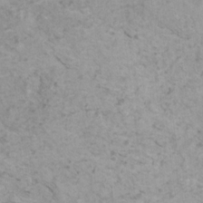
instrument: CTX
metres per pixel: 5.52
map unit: HNhu
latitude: 1.2537
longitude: 3.7099
